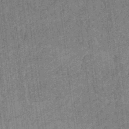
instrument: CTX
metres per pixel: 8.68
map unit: eHb
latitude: -35.4454
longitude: 79.1809
